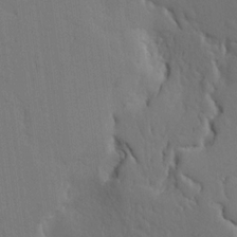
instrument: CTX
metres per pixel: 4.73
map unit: Ave
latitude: 17.7639
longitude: -128.8758
